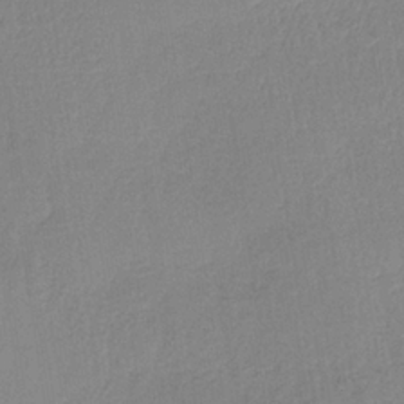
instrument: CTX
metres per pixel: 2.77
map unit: HNb
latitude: -34.2550
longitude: 63.5399
